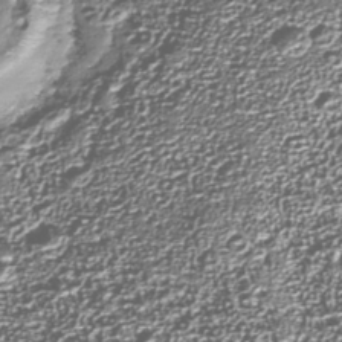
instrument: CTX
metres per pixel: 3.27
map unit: Nhu
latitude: -38.6330
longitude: -83.1970
